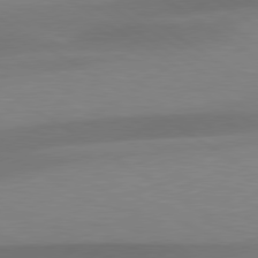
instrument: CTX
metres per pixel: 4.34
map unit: lApd
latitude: 79.4238
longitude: -93.2915
